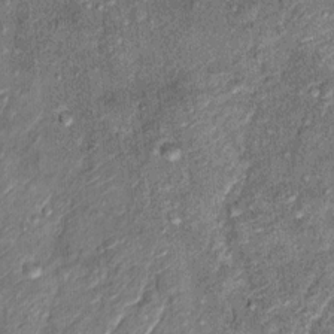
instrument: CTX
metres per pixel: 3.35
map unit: Ht
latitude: 11.2159
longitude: -37.8016
